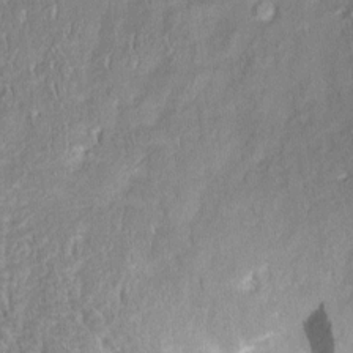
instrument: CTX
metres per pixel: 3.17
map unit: Aa
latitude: 8.6869
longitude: -133.4804
